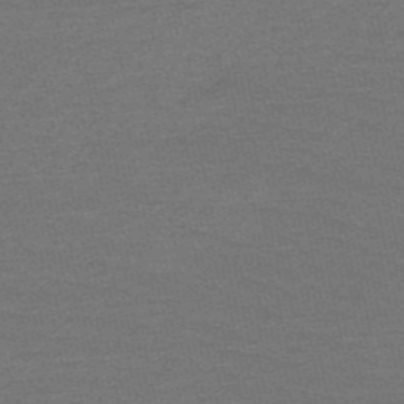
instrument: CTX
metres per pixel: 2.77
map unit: HNb
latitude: -53.2187
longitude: -43.2726
